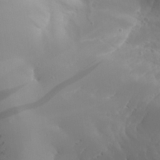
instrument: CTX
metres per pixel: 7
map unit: Aa
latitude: 24.4034
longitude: -126.8947
